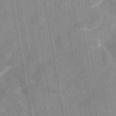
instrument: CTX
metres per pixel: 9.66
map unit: eAb
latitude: 44.6679
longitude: 106.4629
